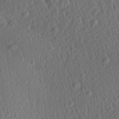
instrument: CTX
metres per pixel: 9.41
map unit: Aa
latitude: 27.7828
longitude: -141.5371
